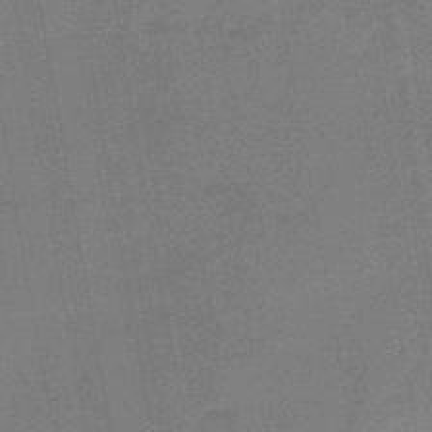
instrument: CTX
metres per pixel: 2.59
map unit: HNb
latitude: -47.5210
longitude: -39.9906
